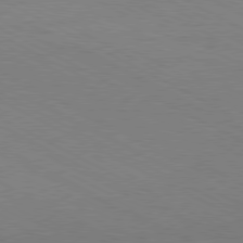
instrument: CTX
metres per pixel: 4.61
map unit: Hpe
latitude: -81.1809
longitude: 12.3117
